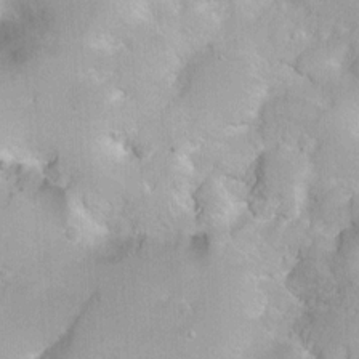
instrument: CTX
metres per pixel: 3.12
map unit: Ht
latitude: 3.1025
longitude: -34.8002
